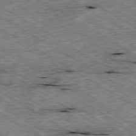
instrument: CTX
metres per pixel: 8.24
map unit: Ap
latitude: -79.7855
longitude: -79.5560
